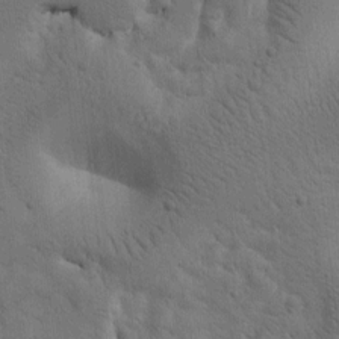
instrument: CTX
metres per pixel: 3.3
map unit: Htu
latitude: -1.9179
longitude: 170.3306
